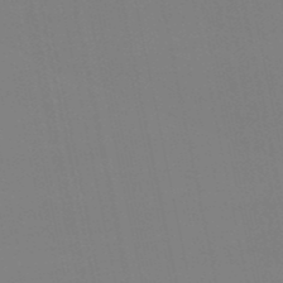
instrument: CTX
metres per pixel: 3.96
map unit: eHb
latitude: -50.3684
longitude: 68.3306
